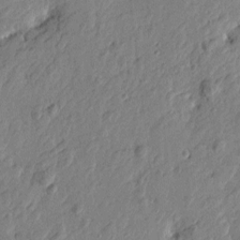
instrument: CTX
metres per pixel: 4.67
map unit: Htu
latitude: -2.8596
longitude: -179.9528
